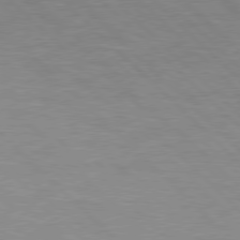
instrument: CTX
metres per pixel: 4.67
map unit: Hpe
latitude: 77.4804
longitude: -156.4223
